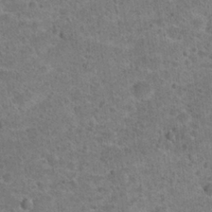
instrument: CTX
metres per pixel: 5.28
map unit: Hto
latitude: 21.8017
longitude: -49.0836
